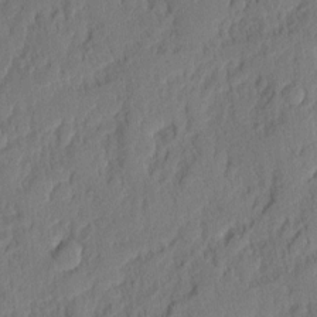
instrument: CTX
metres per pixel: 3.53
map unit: eHh
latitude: 5.3104
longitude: -76.7624
